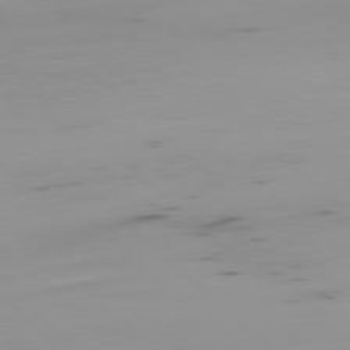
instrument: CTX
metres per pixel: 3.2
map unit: Ap
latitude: -77.8611
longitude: -64.7057
